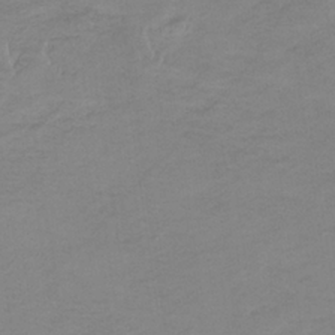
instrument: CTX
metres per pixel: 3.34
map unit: eHb
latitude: -33.6344
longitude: 68.3873
